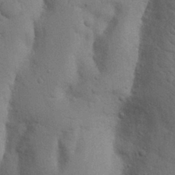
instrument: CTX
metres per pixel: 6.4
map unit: Nhu
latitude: 19.0836
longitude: -75.9906
